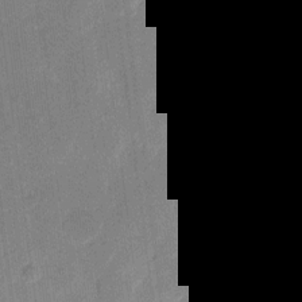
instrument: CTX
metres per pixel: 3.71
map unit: eHh
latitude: 11.1781
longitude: -66.6301
